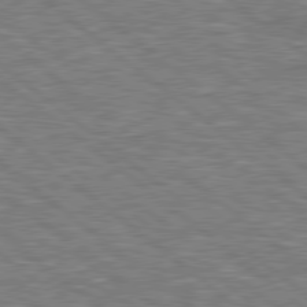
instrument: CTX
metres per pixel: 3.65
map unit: Hpe
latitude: 78.7813
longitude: 174.3684
